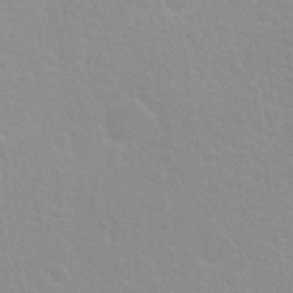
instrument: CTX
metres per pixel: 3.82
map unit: Nhu
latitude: 27.9339
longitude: -52.2523
